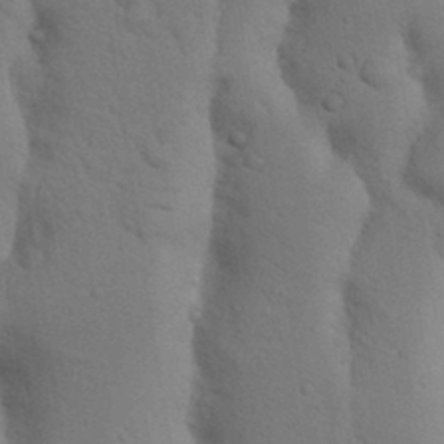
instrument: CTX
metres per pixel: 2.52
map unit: Nhu
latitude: 18.5734
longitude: -76.0444
